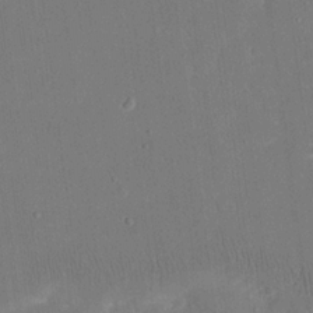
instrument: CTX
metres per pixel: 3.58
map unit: eHh
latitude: 19.2726
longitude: -69.7450
